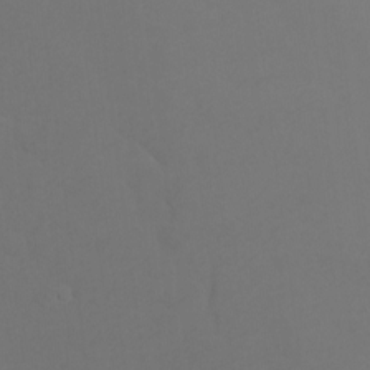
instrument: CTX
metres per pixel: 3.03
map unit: Ht
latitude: -6.3495
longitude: -34.8002
